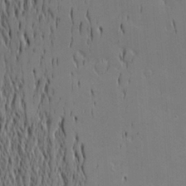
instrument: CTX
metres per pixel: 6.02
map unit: Nve
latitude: -9.5777
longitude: 174.0661
